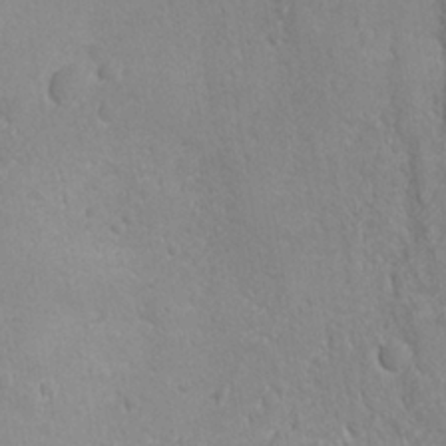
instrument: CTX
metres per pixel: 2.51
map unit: Ave
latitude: -10.4629
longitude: -120.7247
